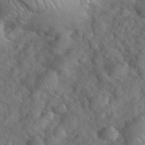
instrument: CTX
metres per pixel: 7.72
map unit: eHh
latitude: 39.8583
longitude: -57.3292
